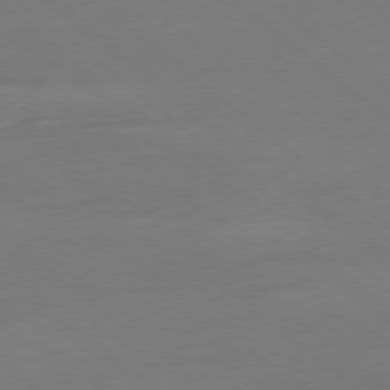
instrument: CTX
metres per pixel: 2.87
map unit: Ap
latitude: -78.4062
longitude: -56.3845
